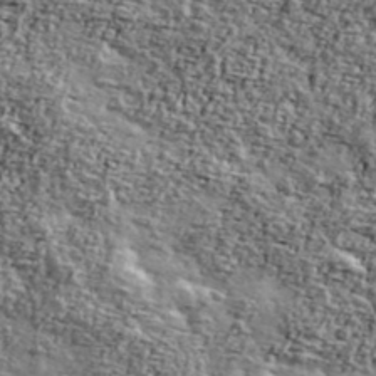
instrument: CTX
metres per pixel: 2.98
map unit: Ave
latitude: 42.3089
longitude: -111.1025
